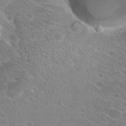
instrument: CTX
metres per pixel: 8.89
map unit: Hto
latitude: 27.2726
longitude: -39.8961
